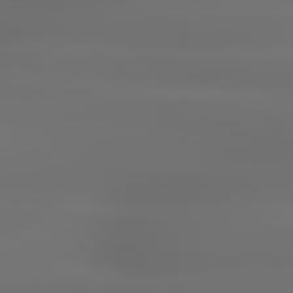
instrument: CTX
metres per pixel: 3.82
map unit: lApd
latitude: 79.6316
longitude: -138.5735
